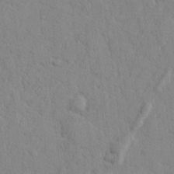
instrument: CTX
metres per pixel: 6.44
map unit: lHvf
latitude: 24.6679
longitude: 143.4265
